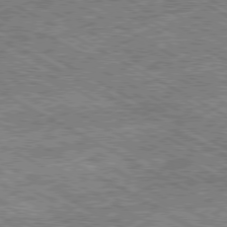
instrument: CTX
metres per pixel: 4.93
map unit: Ap
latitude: -80.3118
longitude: -78.8947
